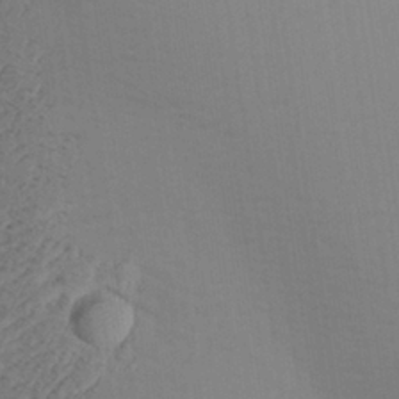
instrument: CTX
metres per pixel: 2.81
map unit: Aa
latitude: 30.0633
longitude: -135.4048
